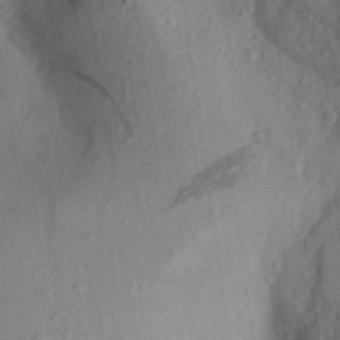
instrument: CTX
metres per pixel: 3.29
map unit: Aa
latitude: 28.0633
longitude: -145.6316
